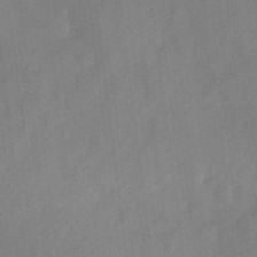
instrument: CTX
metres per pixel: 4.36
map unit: eHh
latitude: 4.8758
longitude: -73.9339
